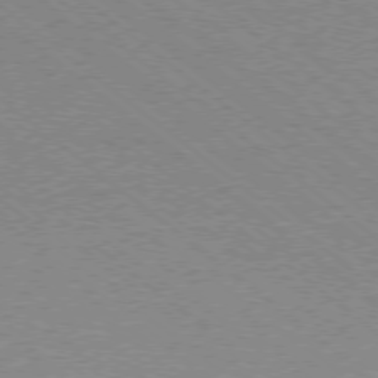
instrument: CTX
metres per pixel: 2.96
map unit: Ap
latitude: -78.2739
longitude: -83.3481
